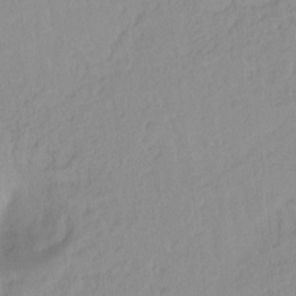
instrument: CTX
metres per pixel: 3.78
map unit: Hto
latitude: -8.6896
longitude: -42.5546
